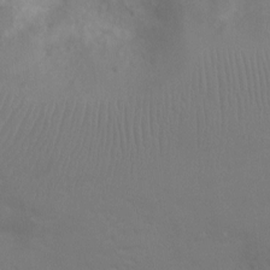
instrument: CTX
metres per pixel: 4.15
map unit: Nhu
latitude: -10.5007
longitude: -20.6869
